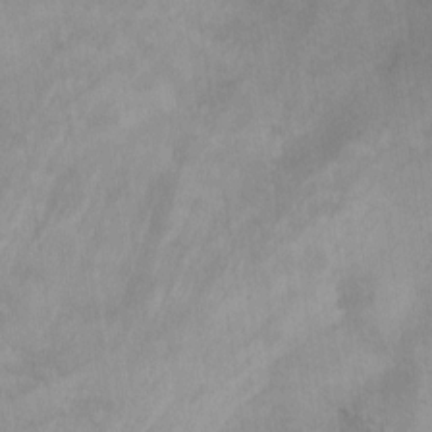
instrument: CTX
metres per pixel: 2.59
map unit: Ht
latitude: 7.8394
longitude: -36.8002
